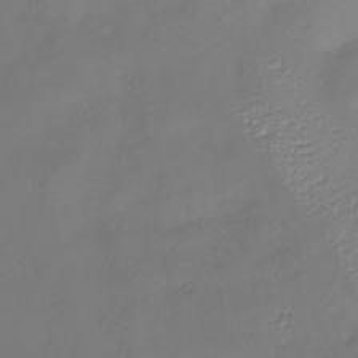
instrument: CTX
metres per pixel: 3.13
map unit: Nhu
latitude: -26.3873
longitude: -57.6882
